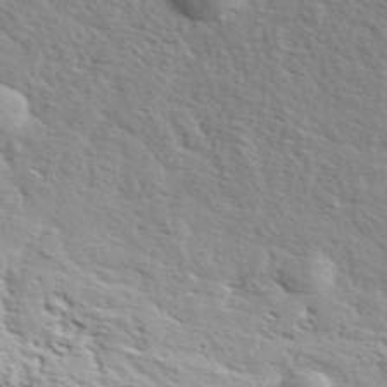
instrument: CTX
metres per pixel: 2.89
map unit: ANa
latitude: 42.2334
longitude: 50.4062
